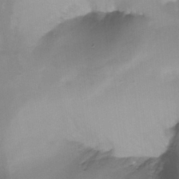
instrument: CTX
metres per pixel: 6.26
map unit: Ht
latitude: -12.1228
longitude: -47.9339
